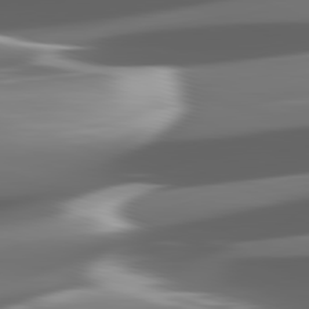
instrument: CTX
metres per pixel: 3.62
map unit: lApd
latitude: 82.2900
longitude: -149.0270
